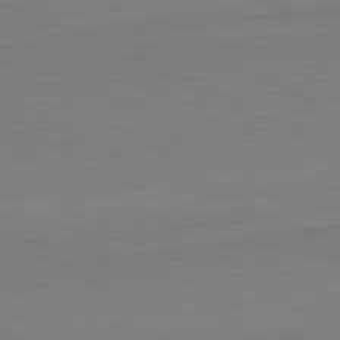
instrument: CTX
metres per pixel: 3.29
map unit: lApd
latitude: 81.8961
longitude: 166.9920
